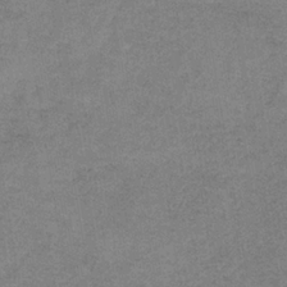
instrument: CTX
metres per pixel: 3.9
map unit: HNb
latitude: -33.9556
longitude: 57.1998
